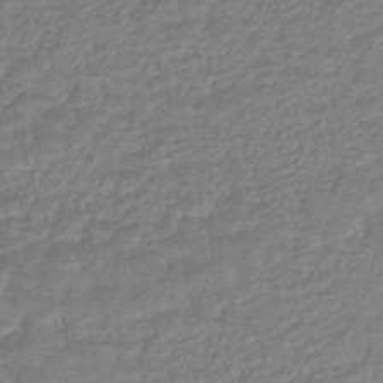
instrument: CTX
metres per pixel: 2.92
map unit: HNhu
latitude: -45.6344
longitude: 98.2928
